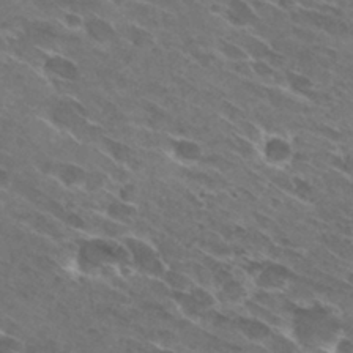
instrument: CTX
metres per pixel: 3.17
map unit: Hto
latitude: 29.5371
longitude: -44.1766
